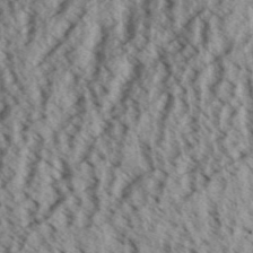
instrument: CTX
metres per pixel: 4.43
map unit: Aa
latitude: 32.0444
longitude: -137.4238
